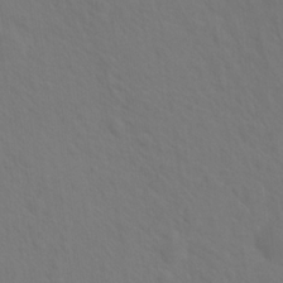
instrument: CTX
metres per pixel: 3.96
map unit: Hto
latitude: 19.2159
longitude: -39.7450
